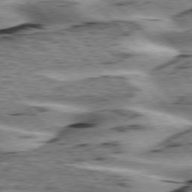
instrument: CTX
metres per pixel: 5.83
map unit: lApd
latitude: 76.3656
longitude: -78.6113
